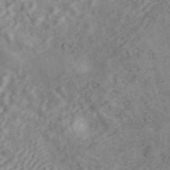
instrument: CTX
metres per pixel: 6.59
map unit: ANa
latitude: 45.8583
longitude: 24.0472
